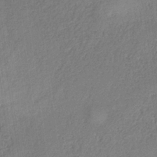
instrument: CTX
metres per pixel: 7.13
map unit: HNb
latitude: -33.8612
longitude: 54.2362
